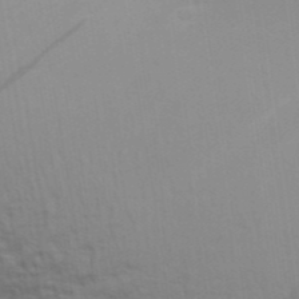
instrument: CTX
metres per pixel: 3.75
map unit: Aa
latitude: 28.5546
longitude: -139.9717
